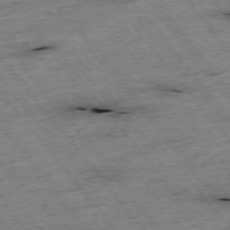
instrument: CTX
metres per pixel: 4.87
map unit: Hpe
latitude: -75.6911
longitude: -21.8017
